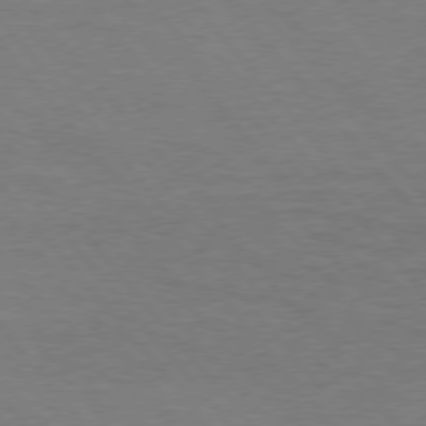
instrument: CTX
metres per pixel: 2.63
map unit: Hpe
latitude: 76.0444
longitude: -151.5371
